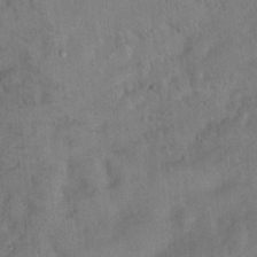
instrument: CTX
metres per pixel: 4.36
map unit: Nhu
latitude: 12.3278
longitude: -26.8947
